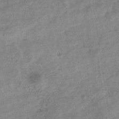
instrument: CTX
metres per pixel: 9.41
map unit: eHb
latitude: -34.2739
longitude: 77.7856
